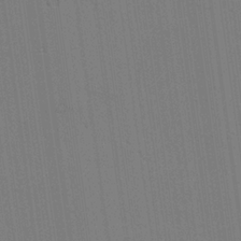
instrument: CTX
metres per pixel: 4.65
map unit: lAvf
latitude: 25.3292
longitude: -111.5371
